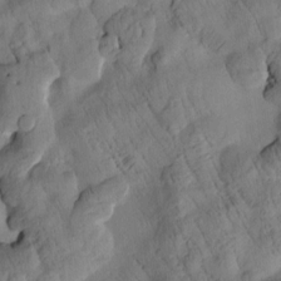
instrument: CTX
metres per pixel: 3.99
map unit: Htu
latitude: 3.0458
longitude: 178.4062
